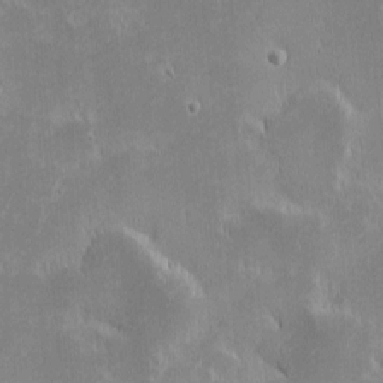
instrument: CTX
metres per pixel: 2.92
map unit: eHh
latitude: -2.1794
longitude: -85.1403
